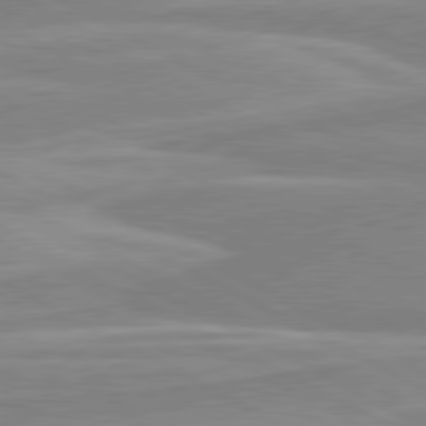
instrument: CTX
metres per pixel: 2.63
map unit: lApd
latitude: 80.4601
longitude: 170.6330
